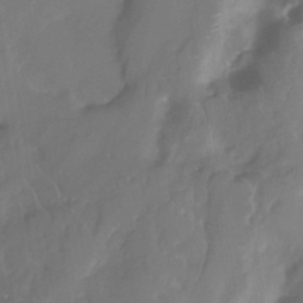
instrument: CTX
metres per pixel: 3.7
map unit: Nhe
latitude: -31.8233
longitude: -93.0269
